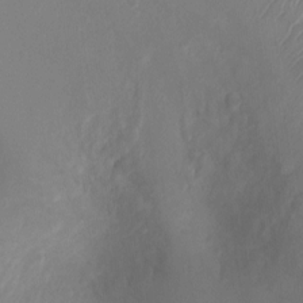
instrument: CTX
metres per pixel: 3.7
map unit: Ht
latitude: -3.2753
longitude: -16.7813
